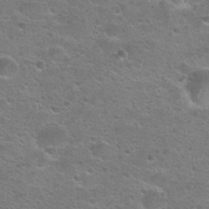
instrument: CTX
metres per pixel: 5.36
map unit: Hto
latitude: 24.0444
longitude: -50.1766
